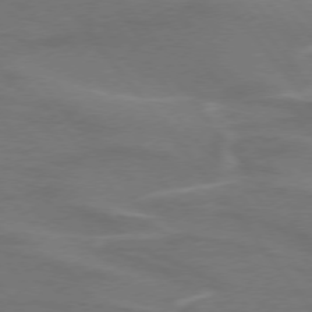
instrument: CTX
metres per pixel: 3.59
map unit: lApd
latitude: 74.7813
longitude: -63.0081
